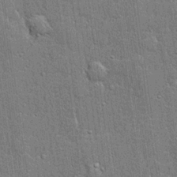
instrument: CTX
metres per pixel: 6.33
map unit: lHvf
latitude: 21.6127
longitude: 143.1431
